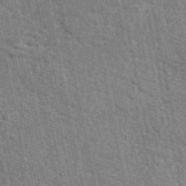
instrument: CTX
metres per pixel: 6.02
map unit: eAb
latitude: 50.6868
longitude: 112.5007
